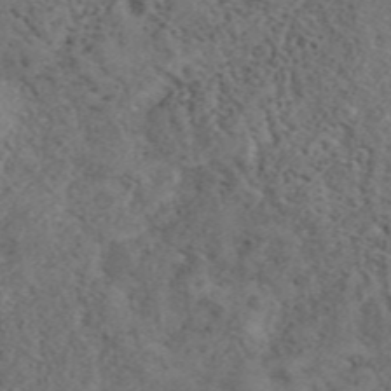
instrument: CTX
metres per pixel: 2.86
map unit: eAb
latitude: 40.5734
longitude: 109.7478
